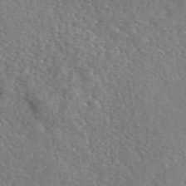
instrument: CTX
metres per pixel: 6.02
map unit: eAb
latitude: 45.5749
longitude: 111.2376
